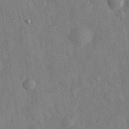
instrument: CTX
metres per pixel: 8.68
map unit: eHh
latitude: 29.7449
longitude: -76.6490
